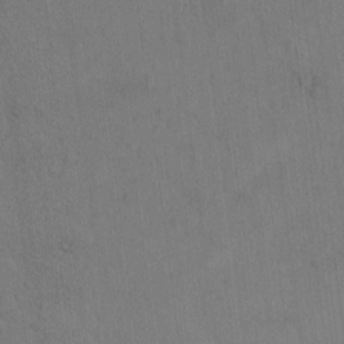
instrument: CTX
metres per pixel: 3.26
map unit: Hto
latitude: 8.1578
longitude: -60.8569
